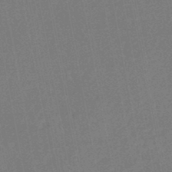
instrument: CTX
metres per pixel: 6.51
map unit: HNhu
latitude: -47.2376
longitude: 99.0297
